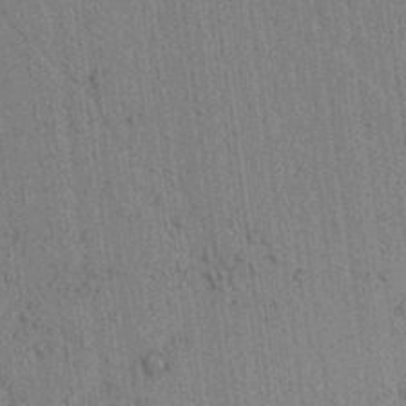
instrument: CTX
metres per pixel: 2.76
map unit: lAvf
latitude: 7.0269
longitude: 164.6330
